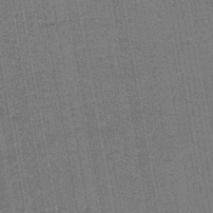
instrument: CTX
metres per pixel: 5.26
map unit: lHb
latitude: -44.7274
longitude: 57.7666
